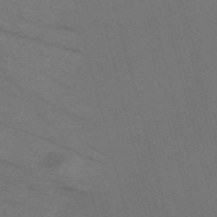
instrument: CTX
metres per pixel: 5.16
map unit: Nve
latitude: -59.1809
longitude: 61.8233
